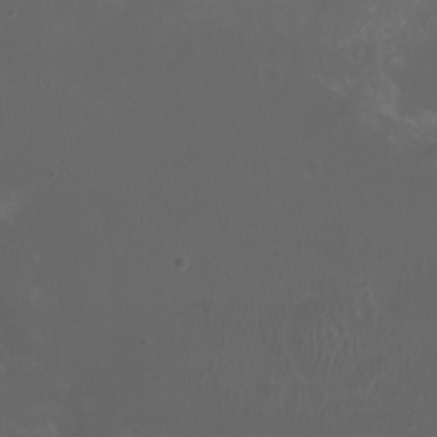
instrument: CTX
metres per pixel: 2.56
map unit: eHh
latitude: -6.7652
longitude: -76.5734
